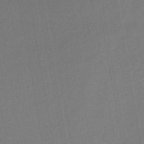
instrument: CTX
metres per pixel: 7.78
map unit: HNhu
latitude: -48.2173
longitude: 100.3873
